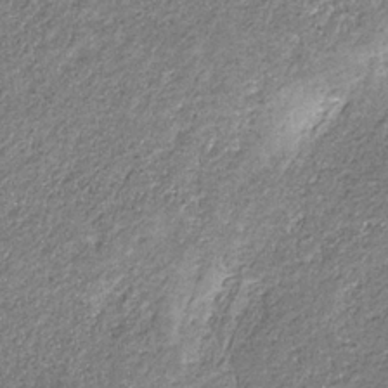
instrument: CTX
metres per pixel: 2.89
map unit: eHb
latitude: -31.1809
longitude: 69.2564
